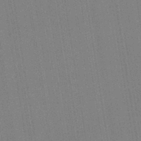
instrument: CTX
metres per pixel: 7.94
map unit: HNb
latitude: -44.3306
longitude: -40.8191
